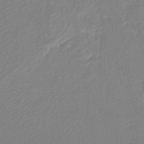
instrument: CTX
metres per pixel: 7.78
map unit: lHb
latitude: -45.3888
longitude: 56.9541
